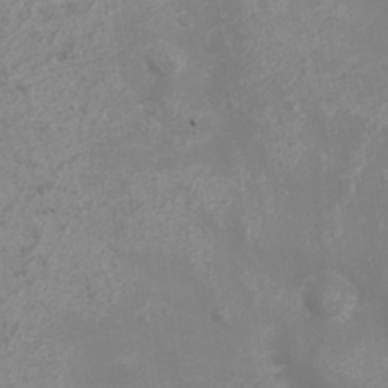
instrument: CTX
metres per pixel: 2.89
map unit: eHh
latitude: -4.5007
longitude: -74.5735
